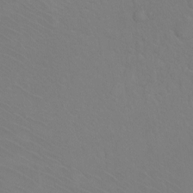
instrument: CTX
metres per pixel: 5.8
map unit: Ht
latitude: -10.2928
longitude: -38.2145
